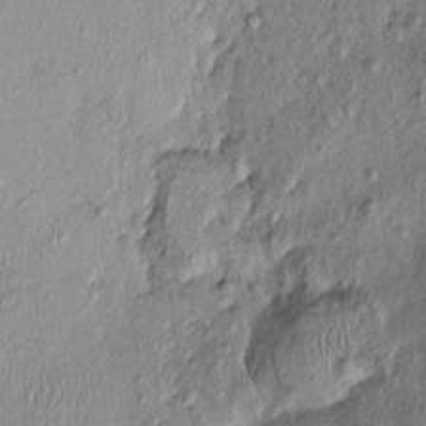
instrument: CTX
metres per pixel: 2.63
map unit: Nhu
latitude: -0.5007
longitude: -14.5735
